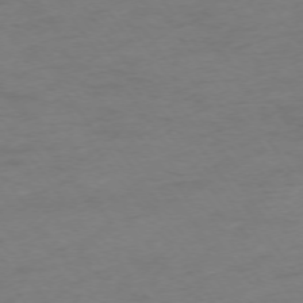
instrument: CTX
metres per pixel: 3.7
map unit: Ap
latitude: -74.8975
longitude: -85.1781
